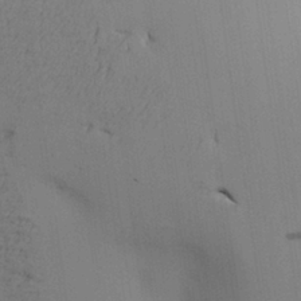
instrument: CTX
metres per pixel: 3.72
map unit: Aa
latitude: 26.9136
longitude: -130.0822
